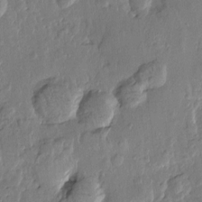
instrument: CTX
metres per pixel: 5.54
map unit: Htu
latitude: -0.3496
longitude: -176.8191
